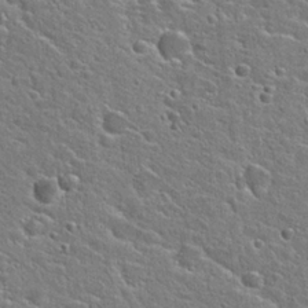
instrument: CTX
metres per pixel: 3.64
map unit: Hto
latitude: 24.7813
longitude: -44.5734
